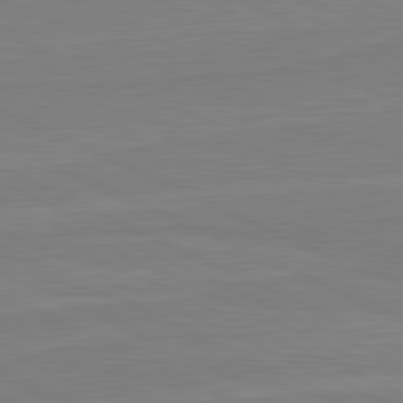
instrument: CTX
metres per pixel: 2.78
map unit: lApd
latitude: 81.7827
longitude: 167.5399
